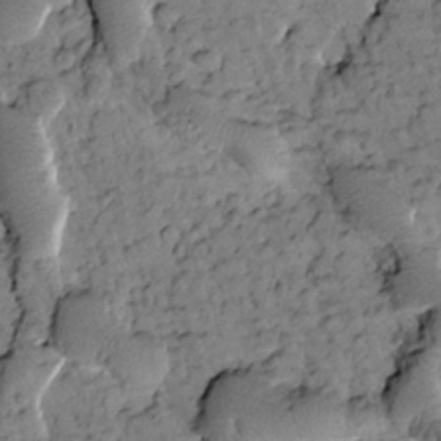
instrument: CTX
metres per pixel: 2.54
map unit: Htu
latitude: -2.1416
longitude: 173.4832
